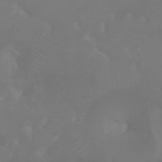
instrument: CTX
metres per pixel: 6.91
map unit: Aa
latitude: -7.5777
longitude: -72.7813
